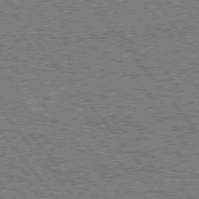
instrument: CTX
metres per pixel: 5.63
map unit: Hpe
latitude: 75.7072
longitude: -157.0647
